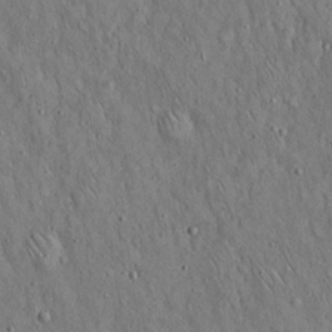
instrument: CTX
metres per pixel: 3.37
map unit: Hto
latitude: 14.7058
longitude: -58.4979
